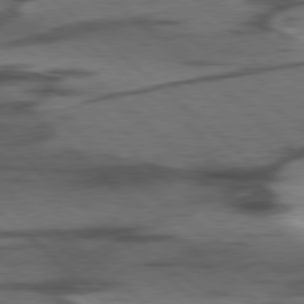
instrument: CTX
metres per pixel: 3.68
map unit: lApd
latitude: 78.5546
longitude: -49.2159
